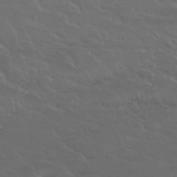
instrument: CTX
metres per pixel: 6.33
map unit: Nhu
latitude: 30.1011
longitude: -50.7624
